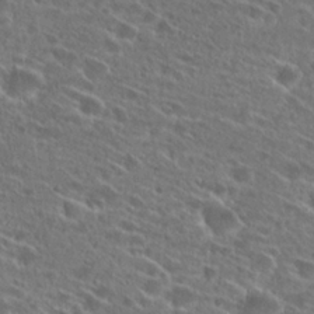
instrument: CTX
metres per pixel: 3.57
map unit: Hto
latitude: 26.2901
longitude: -46.3657
